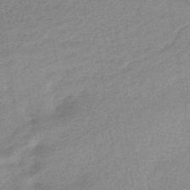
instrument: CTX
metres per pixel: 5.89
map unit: HNhu
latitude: -45.5021
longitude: 90.8408
